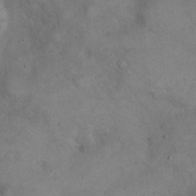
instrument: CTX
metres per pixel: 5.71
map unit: eHh
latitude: 21.6127
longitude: -60.0633
